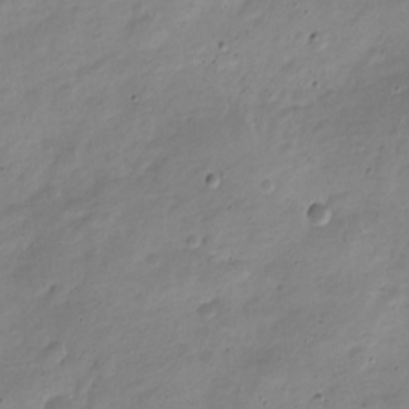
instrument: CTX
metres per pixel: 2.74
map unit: Nve
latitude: -22.5952
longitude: 105.6533
